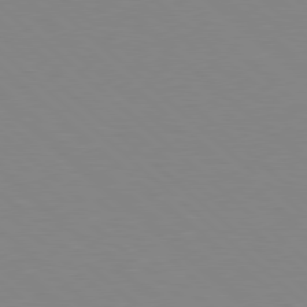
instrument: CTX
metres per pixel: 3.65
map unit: Hpe
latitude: 78.3468
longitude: -176.1578
